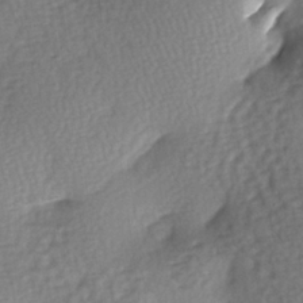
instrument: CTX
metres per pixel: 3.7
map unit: lAa
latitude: -7.1998
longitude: -126.2334
